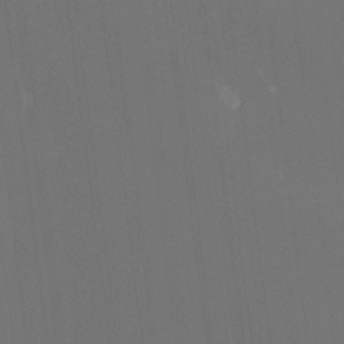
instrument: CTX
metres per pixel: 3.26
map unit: Hto
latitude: -7.5588
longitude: -50.9702
